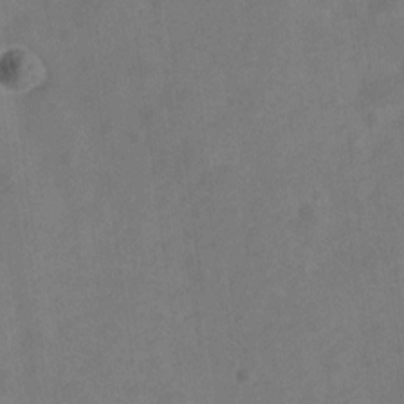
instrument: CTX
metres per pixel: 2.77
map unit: Nve
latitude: -24.3306
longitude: 107.6533
